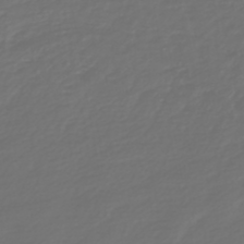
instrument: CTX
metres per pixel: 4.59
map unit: HNb
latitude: -47.6155
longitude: 54.9542
